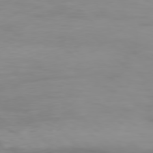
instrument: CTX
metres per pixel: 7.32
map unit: Hpe
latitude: 77.4804
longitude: -166.9324
